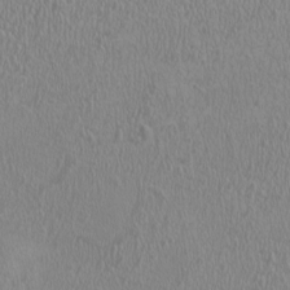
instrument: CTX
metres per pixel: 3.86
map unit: HNhu
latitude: -0.9164
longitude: 1.8612
